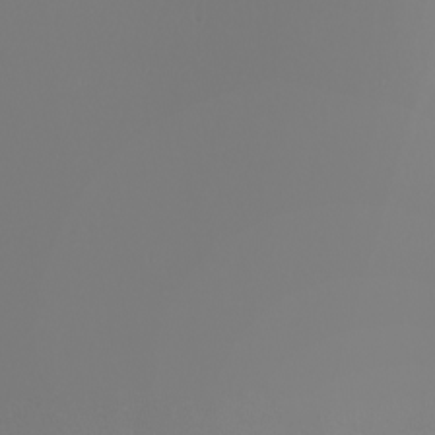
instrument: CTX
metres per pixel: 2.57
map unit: Nhu
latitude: -7.4076
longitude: -93.8772
